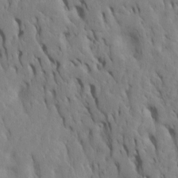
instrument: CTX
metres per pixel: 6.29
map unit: Htu
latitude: -7.8044
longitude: 144.8219
